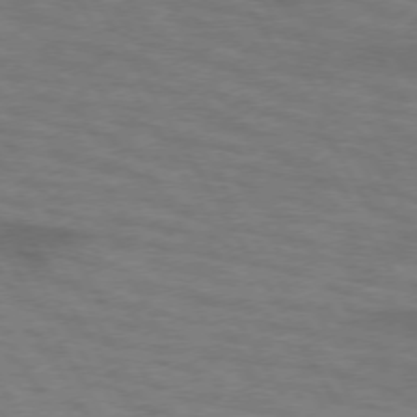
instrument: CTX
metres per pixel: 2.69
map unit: lApd
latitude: 73.2537
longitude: -55.9717
